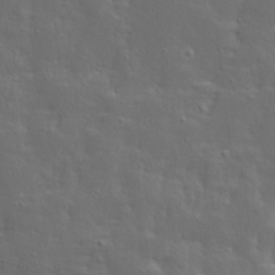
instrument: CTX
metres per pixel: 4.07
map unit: Ave
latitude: 13.6505
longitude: -135.5182
